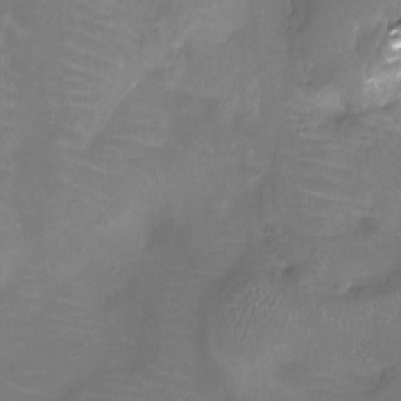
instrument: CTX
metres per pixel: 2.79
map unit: Htu
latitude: -13.4455
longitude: -45.3292
